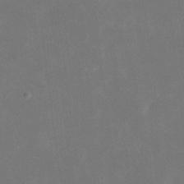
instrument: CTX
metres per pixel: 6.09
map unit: eHh
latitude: 18.9891
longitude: -70.8569
